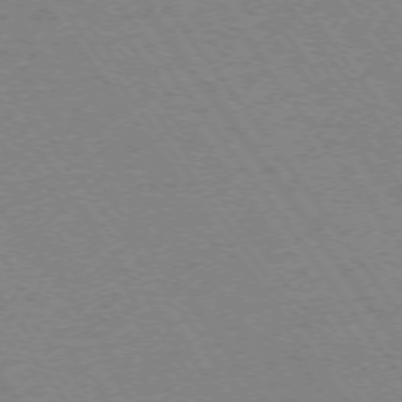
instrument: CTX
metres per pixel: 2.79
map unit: Ap
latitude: -74.2362
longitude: -77.2159
